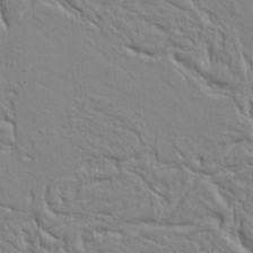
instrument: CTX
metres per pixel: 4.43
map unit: Ht
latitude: 8.2712
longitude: -77.2348
